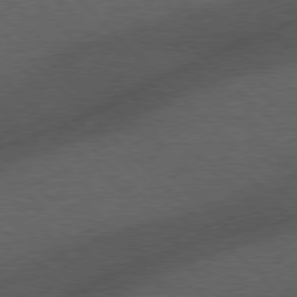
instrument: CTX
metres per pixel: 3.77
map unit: Hpe
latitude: 77.4237
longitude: -153.0081
